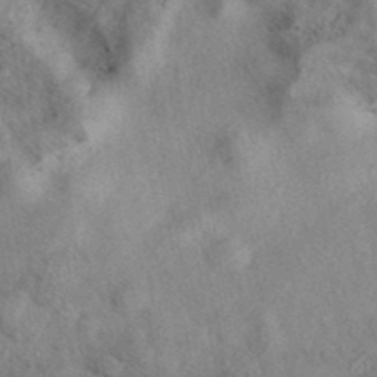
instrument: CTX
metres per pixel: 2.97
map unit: eAb
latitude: 39.7827
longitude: 112.6519
